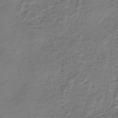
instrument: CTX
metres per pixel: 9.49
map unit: HNb
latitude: -37.4832
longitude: 51.6155
